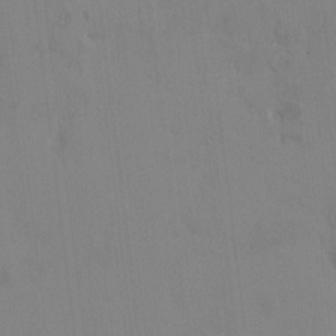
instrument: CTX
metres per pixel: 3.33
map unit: HNhu
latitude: 6.4979
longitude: 1.1243
